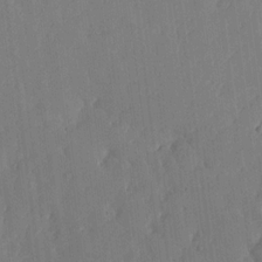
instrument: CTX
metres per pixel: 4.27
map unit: lHvf
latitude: 17.8017
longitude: -112.5168
